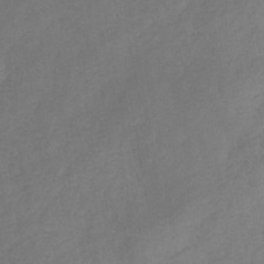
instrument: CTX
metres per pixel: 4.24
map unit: HNb
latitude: -31.1998
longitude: 61.9745
